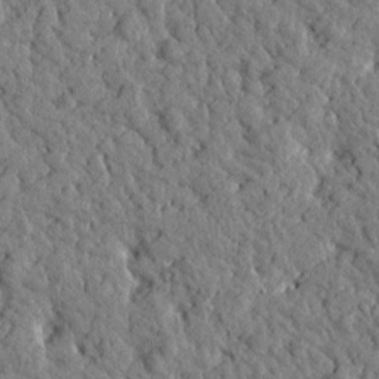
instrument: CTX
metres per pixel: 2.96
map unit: Htu
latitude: -0.1228
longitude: -179.0270
